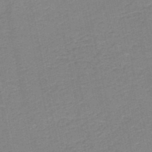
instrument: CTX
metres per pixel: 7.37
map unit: HNb
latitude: -50.0661
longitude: -49.1781
